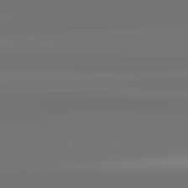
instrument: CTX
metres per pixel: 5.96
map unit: lApd
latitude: 82.3089
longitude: 171.7289
